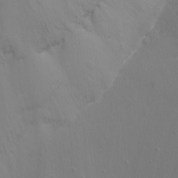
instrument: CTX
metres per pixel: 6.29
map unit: Hto
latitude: -11.0864
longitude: -37.4427
